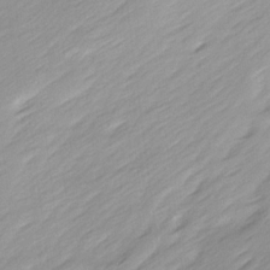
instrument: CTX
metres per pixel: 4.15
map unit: Ave
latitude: 15.7450
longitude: -136.4412
